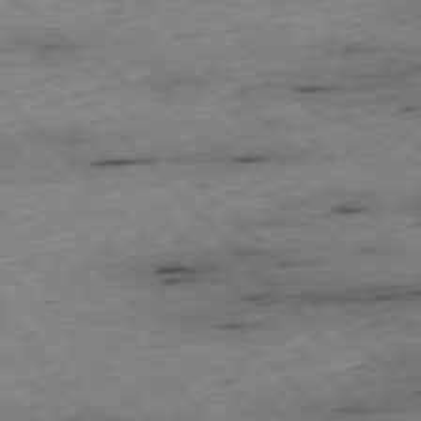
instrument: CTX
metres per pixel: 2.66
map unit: Ap
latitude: -76.4629
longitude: -87.4048
